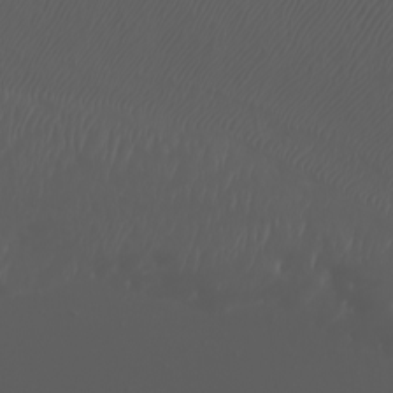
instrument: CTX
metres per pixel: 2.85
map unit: Htu
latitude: -5.0675
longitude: -89.7072
